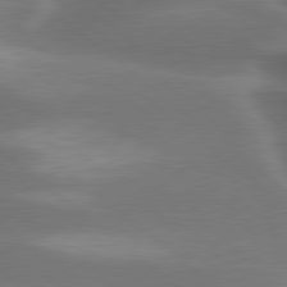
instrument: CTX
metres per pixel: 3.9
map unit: lApd
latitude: 79.9528
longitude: -117.1214
